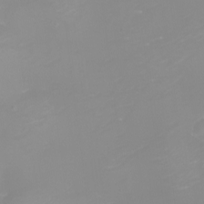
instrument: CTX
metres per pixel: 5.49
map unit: Nhu
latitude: -8.8030
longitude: -81.7261
